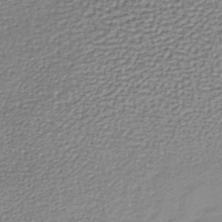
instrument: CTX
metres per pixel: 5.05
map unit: lHb
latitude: -37.0486
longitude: 58.6329
